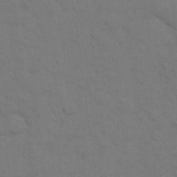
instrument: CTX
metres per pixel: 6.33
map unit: eHh
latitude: 18.8191
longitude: -63.2915
